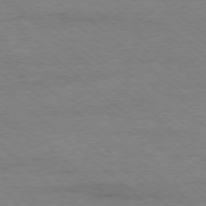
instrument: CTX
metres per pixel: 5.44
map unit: Ap
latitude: -78.2739
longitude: -93.5749
